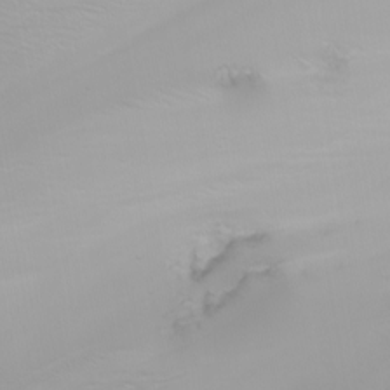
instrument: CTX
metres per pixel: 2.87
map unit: Nhu
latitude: -6.7652
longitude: -84.0444
